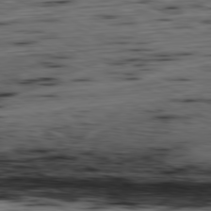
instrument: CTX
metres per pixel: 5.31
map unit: Ap
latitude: -81.1620
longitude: -70.3089
